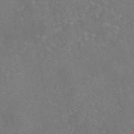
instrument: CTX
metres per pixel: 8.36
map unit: eAb
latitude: 46.6491
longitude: 107.5210
